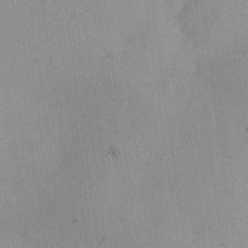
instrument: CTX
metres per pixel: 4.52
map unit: Nhu
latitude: 26.0822
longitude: -69.3293
